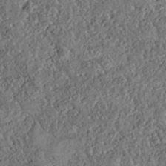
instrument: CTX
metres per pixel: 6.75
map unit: Nhe
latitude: -38.4629
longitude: 137.7855
